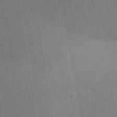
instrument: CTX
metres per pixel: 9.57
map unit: Aa
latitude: 31.5560
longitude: -145.8772
